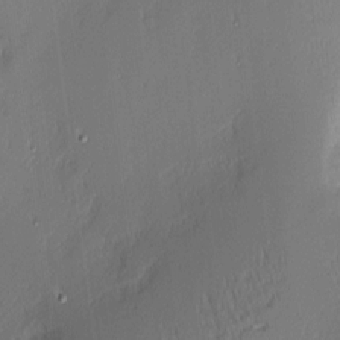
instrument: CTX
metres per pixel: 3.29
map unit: Nhu
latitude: 3.1970
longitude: -76.4979
